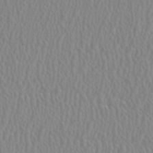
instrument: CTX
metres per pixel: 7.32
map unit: HNhu
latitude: 0.5545
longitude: -0.2333
